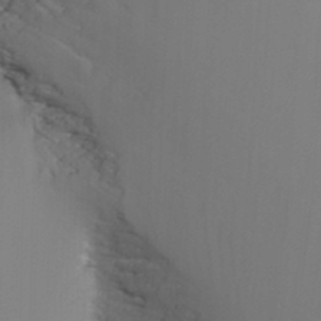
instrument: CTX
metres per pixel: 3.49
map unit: Nhu
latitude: -4.6896
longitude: -75.3482
